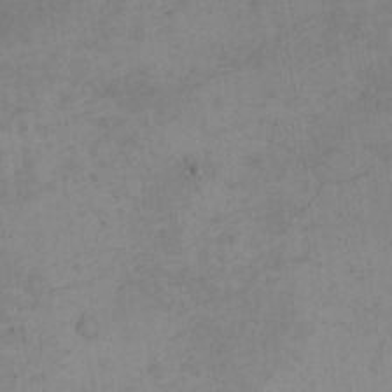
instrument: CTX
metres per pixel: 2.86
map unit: eHh
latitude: -2.0283
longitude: -79.2726
